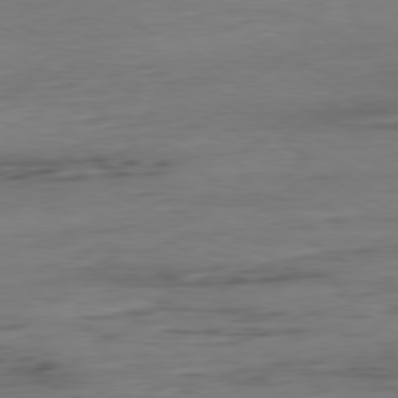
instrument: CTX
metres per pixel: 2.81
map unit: Ap
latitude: -80.8597
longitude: -95.6694
